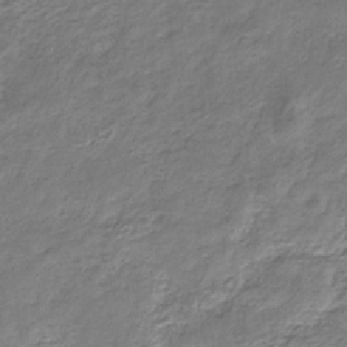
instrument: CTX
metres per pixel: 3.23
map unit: eHb
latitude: -30.6329
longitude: 69.5399
